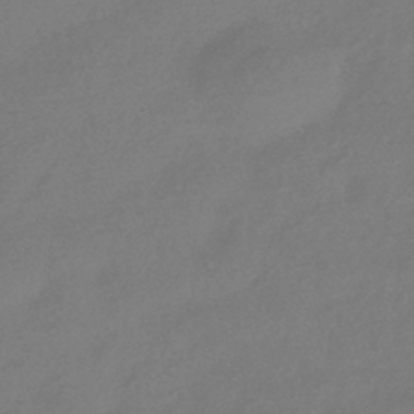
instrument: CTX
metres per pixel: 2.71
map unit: HNhu
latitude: -43.3509
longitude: 92.5007
